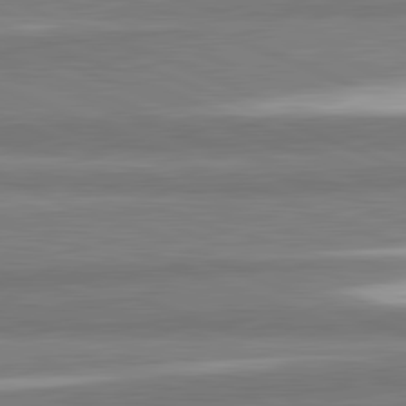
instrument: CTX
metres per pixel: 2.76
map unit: lApd
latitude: 82.1766
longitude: 174.3495
